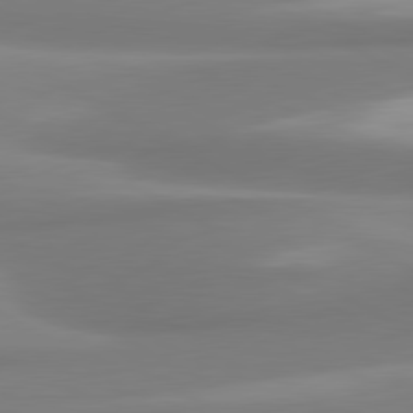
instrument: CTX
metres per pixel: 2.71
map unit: lApd
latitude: 80.4979
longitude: 173.8044
